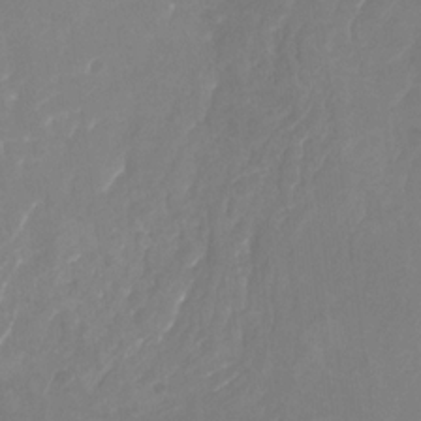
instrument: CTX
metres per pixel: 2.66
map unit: Nhu
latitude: -28.2173
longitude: -67.0458
